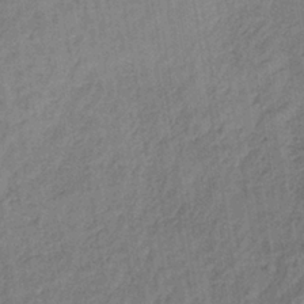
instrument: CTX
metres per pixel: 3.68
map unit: lHb
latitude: -38.0094
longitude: 62.3684
